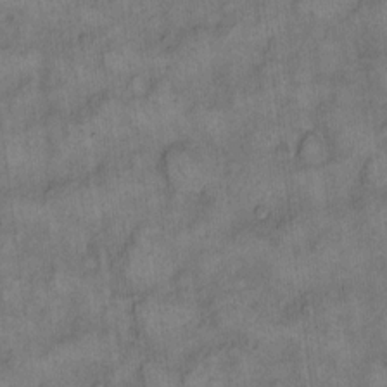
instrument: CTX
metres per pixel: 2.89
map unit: eHh
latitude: 13.6505
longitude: -65.0836
